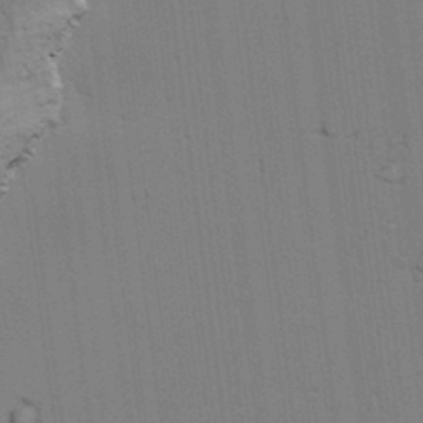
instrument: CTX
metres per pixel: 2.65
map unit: lAvf
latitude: 25.2725
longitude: -111.8206
